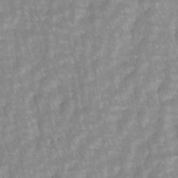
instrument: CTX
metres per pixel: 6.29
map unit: lAvf
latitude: -1.6533
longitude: -113.7638
